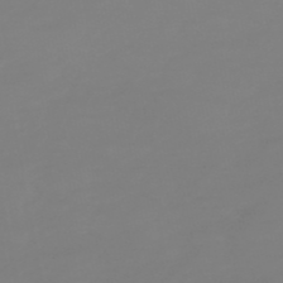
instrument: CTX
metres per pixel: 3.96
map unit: HNb
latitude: -52.3873
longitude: -38.7246
